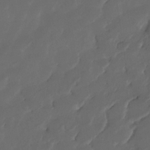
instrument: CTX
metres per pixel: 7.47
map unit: Nhe
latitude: -34.3873
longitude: -145.5749
